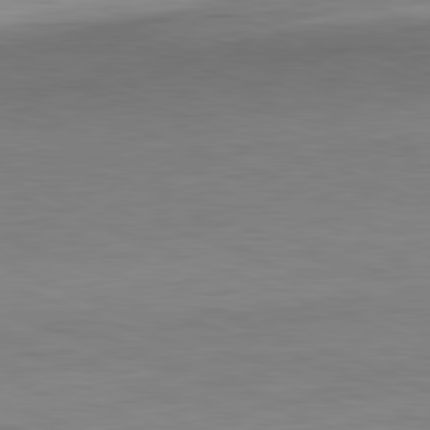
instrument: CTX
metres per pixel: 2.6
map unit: Hpe
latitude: -81.9745
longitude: 9.3321
